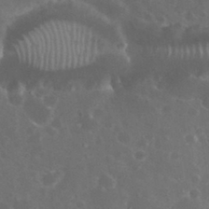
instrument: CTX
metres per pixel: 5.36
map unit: eHh
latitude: 33.3860
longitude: -61.3859
